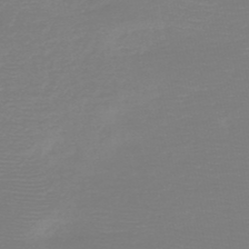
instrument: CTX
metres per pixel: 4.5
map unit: HNb
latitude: -49.1054
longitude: -42.9325
